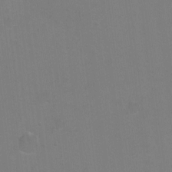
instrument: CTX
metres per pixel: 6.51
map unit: Ht
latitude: 0.6112
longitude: -33.5182
